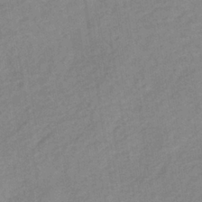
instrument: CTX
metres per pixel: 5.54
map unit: lHb
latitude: -36.4818
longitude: 71.0109
